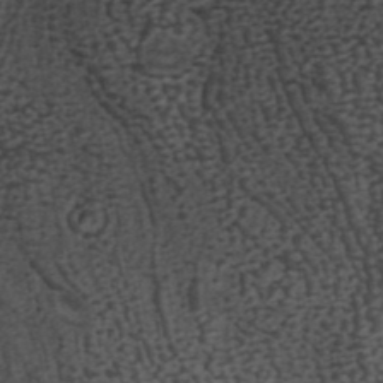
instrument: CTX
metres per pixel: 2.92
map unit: ANa
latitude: 42.0822
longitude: 34.7085
